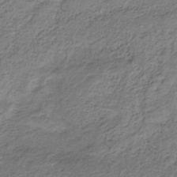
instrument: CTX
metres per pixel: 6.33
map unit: HNb
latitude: -32.2362
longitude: 62.8786
